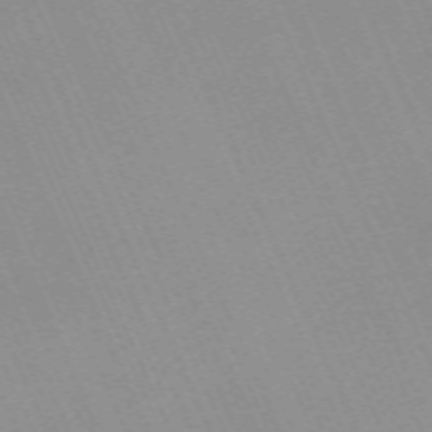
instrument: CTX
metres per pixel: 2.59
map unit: Nhu
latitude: -67.0864
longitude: 39.2754
